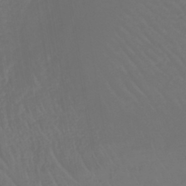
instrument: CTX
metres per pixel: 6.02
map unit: lHb
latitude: -43.3509
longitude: 67.2565
